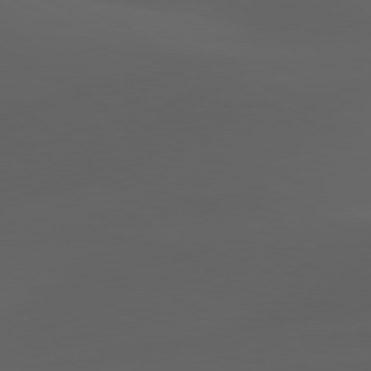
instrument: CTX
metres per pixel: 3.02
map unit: lApd
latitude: 80.1389
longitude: -90.1767
